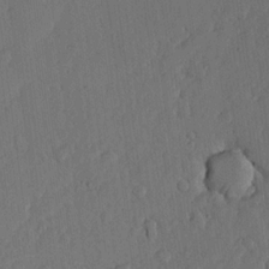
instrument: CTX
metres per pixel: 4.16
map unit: lHvf
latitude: 17.9339
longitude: -114.8380
